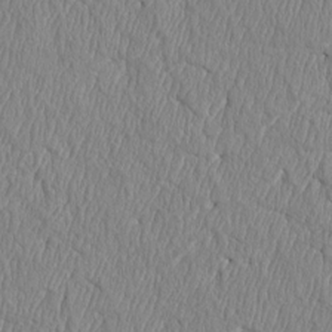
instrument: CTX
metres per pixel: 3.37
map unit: Htu
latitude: 3.8016
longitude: 150.4629
